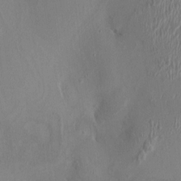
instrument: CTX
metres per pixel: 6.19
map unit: HNhu
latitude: 3.1403
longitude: -7.3860
